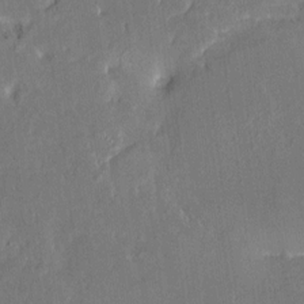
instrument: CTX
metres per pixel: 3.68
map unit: HNhu
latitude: 7.1592
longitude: 2.9919
